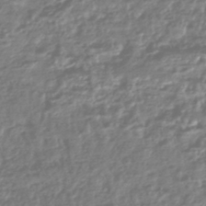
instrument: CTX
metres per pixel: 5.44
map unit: HNhu
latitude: -44.3117
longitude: 97.9367
